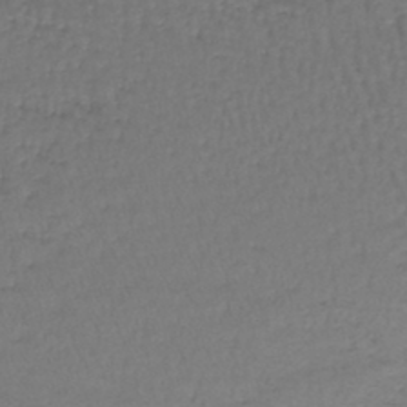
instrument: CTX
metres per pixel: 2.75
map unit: lHb
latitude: -43.6721
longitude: 58.6896
